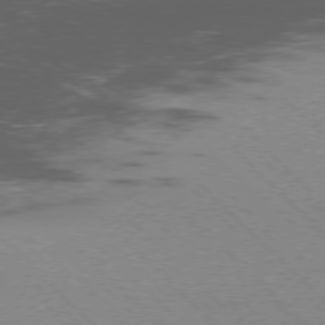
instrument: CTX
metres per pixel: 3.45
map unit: Ap
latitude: -77.0864
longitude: -65.8394
